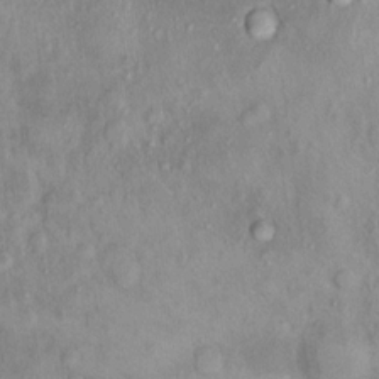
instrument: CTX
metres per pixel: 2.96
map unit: Hto
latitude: 14.4034
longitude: -37.6505
